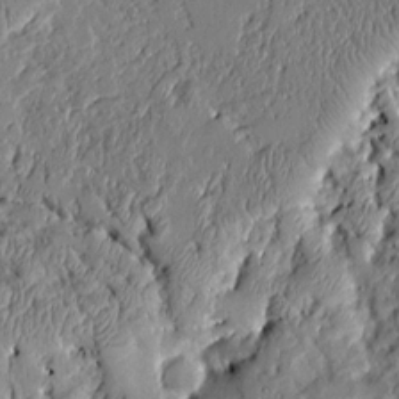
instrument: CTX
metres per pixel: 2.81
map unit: Aa
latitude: 9.4804
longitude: -130.5924
